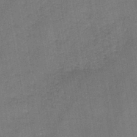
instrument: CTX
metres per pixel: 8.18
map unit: HNb
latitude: -45.4265
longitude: -37.5371
